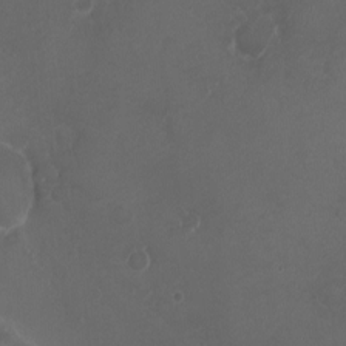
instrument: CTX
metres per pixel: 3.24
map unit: Ht
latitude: -1.5399
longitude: -18.9891
